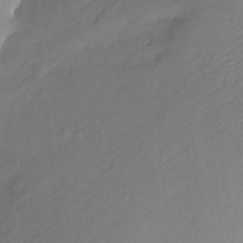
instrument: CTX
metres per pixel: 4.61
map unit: Ht
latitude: -14.8408
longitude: -51.8205
